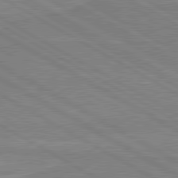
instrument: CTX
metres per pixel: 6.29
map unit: lApd
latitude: 80.3089
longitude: 168.6329
